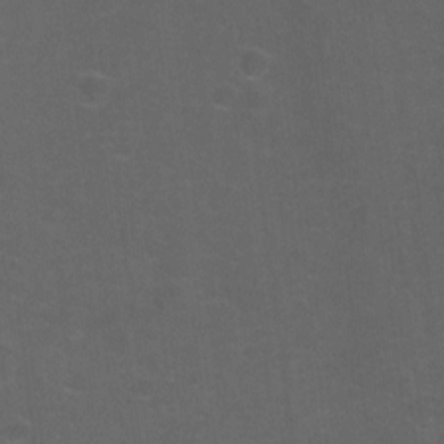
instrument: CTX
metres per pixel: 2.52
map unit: Hto
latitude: -9.9745
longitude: -36.8002
